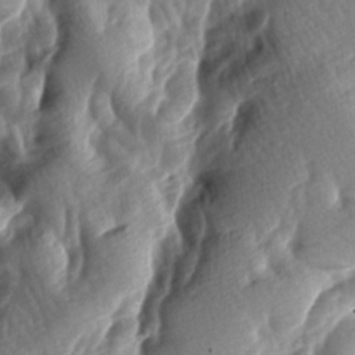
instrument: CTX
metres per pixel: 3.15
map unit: lAa
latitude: -8.2928
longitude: -126.2334
